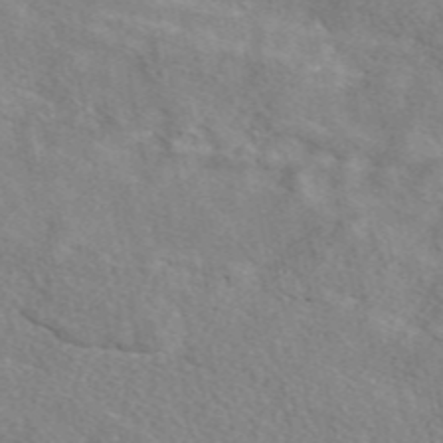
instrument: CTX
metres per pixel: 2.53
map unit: eAb
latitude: 49.0458
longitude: 117.9745
